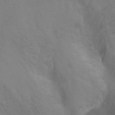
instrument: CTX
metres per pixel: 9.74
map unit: Hto
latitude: 4.4412
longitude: -33.1214
